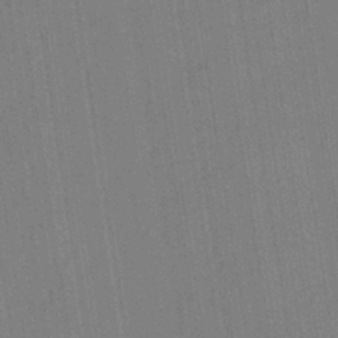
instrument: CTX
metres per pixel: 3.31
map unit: eHb
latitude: -35.0108
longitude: 73.8989
